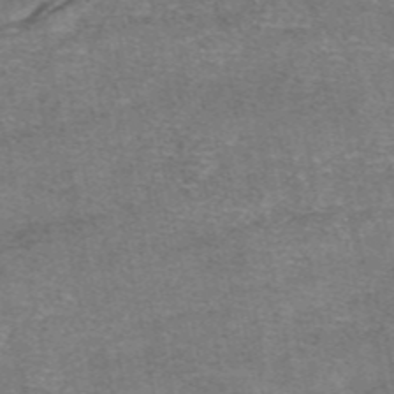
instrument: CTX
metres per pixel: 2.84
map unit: eAb
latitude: 47.6505
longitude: 103.6911
